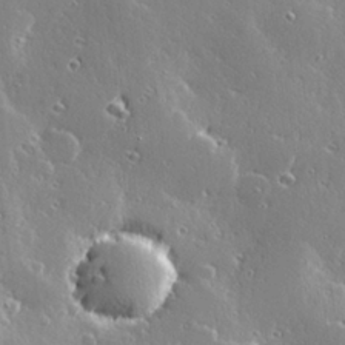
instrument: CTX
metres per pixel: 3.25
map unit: Hve
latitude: 28.5168
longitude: -92.8191
